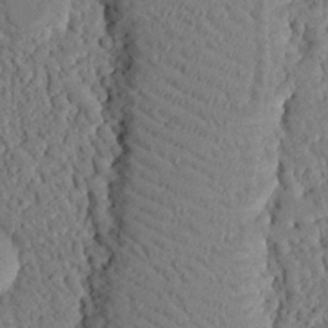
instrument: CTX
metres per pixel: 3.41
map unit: eHh
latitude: 25.5560
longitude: -80.4412
